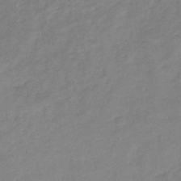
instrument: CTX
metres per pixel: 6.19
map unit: HNb
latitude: -43.8989
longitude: -39.5560
